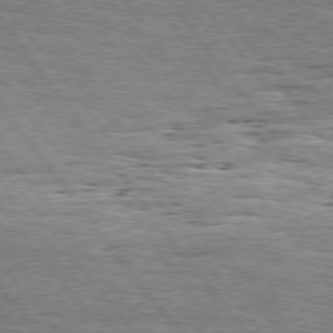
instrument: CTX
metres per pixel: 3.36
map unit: Hpe
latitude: 75.4238
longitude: -138.5735
